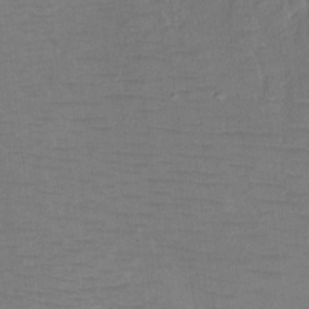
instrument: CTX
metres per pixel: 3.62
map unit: Ht
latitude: 6.2900
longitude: -36.1767
